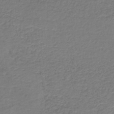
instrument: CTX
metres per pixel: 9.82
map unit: HNb
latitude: -38.8975
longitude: 50.0283
